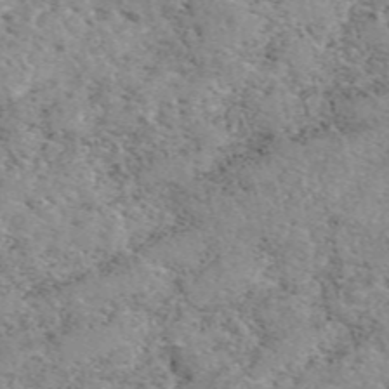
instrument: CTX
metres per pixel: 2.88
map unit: eAb
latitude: 50.0444
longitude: 112.1606
